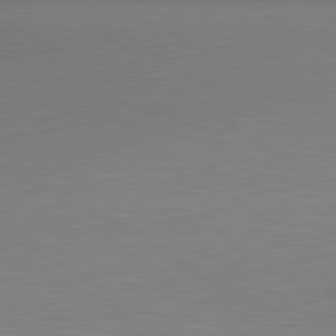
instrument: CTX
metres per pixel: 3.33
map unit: lApd
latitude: 80.5735
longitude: 130.8597
